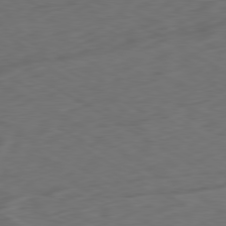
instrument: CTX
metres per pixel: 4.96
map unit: Ap
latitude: -80.3118
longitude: -71.4804
